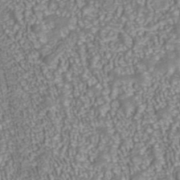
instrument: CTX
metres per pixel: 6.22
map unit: ANa
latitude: 43.3860
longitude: 35.8611
